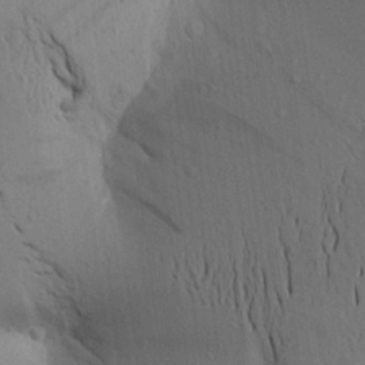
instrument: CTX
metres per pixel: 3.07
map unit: Aa
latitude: 19.6882
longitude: -149.3104
